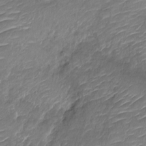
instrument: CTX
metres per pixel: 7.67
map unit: Nve
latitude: -17.8801
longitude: 107.2943
